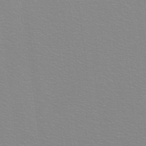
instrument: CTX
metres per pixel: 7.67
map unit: eHh
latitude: -8.5763
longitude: -70.4979
